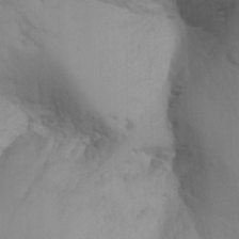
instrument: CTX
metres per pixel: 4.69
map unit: Aa
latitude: -3.3131
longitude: -72.6113
